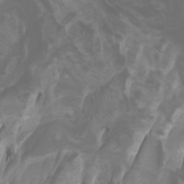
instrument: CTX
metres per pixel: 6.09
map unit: Htu
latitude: -1.2187
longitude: -76.3089
